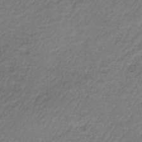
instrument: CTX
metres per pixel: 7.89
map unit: HNb
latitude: -34.1228
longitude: 62.8975
